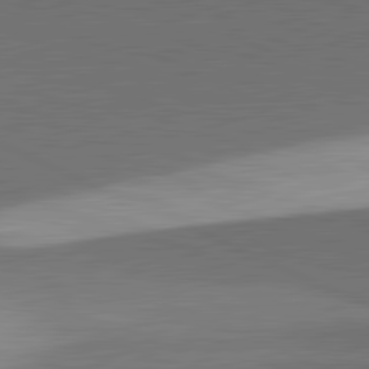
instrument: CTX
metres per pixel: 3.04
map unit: lApd
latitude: 81.8205
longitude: 139.5210
